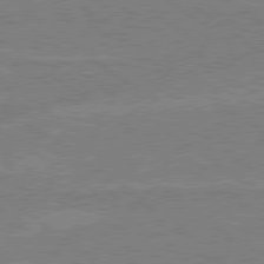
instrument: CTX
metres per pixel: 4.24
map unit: Hpe
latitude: 78.9514
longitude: -132.2145
